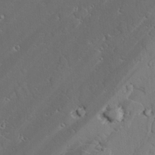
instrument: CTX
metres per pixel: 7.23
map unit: lAvf
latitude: 25.8394
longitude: -110.8002
